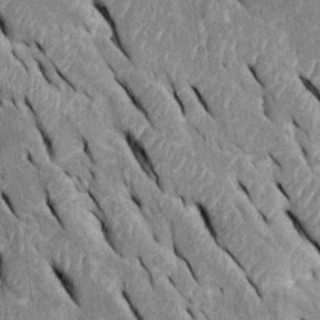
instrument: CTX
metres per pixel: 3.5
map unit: Htu
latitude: -0.1228
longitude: 149.0487
